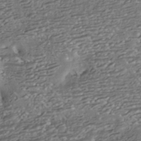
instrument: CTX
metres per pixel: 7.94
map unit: HNhu
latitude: -42.4440
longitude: 103.7856
